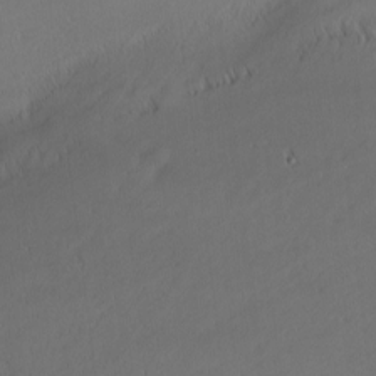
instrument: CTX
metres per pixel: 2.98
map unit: Nhu
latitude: 0.7435
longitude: -79.0648
